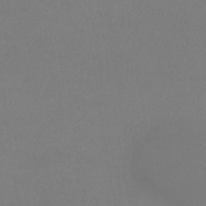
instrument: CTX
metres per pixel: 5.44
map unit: lHb
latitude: -38.4251
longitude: 74.4062
